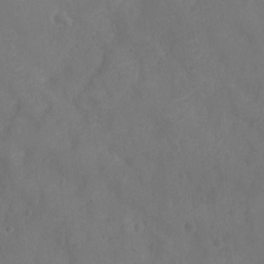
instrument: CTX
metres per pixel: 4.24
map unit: Nhu
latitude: -11.1053
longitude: -21.3860
